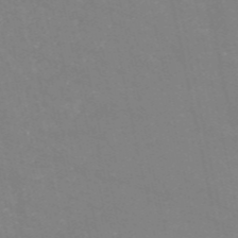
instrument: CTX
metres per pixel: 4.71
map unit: HNb
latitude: -54.7085
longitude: -37.9528
